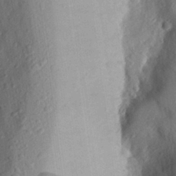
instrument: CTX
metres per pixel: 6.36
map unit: Aa
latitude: 26.2334
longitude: -146.3090
